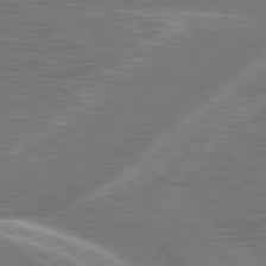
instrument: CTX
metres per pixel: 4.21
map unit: Hpe
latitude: 78.7058
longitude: -158.8380
